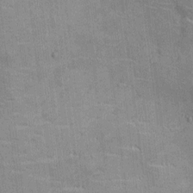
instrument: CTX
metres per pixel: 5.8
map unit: Ht
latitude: -3.9745
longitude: -13.9717
